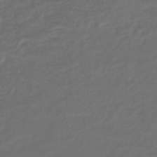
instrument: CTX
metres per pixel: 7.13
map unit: lHb
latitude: -43.8611
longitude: 70.8975
